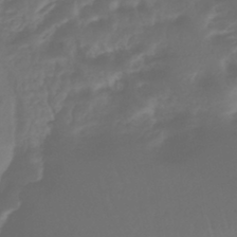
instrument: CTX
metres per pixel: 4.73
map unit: lHb
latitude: -43.6721
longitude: 64.8975
